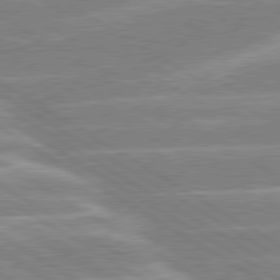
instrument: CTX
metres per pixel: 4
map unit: lApd
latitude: 80.1578
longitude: -130.9892
